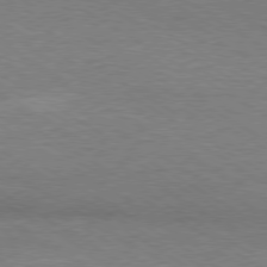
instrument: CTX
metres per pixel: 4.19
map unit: Ap
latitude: -80.3684
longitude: -87.8394
